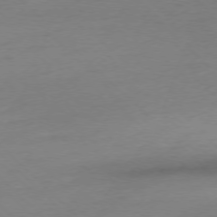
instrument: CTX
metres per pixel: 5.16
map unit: Ap
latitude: -77.2376
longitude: -62.6680
